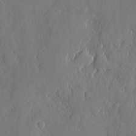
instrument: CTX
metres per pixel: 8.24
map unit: eHh
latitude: 5.7450
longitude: -75.1403
